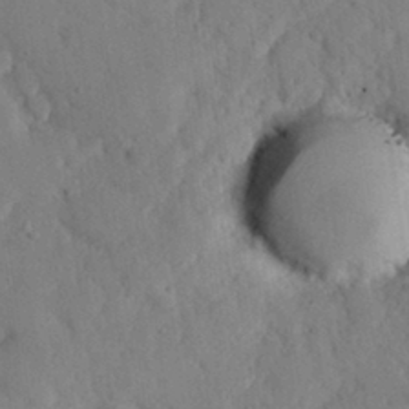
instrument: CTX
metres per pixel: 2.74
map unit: eHh
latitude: 26.4223
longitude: -79.8206
